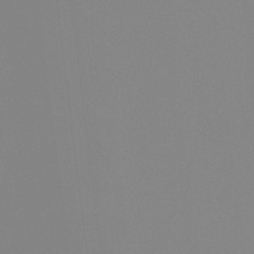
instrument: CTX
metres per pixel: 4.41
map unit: Hto
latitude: -8.0850
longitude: -51.8961
